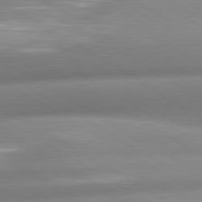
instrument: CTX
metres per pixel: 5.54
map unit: lApd
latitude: 80.7057
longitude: -161.6316
